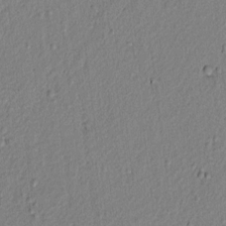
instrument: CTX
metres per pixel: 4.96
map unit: lAvf
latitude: 6.8380
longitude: 166.4251
